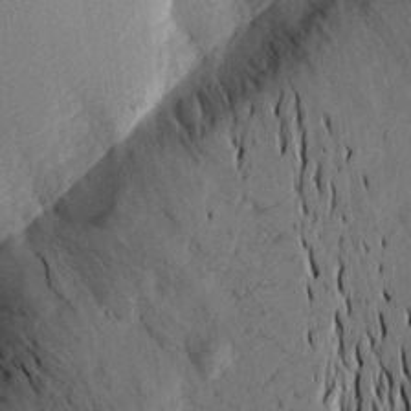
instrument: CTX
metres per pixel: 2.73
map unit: Aa
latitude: 18.4790
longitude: -145.7827
